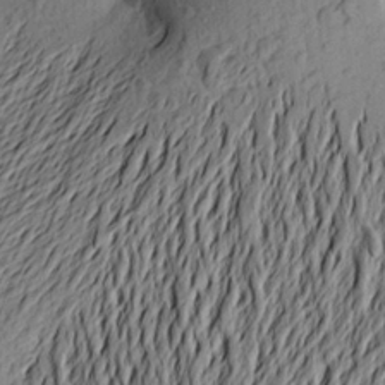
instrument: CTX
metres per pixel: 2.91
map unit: Aa
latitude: 22.4034
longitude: -149.5560
